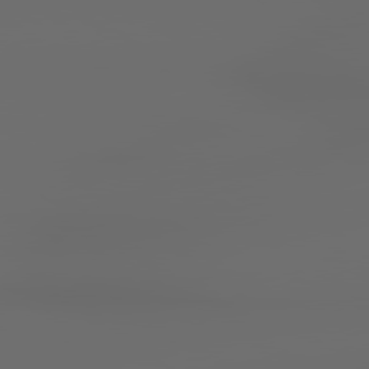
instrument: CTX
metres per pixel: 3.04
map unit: lApd
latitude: 79.1592
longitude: -138.8191
